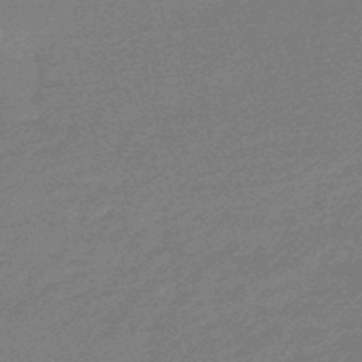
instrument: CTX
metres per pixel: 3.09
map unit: lHb
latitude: -48.6708
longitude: 82.3117
